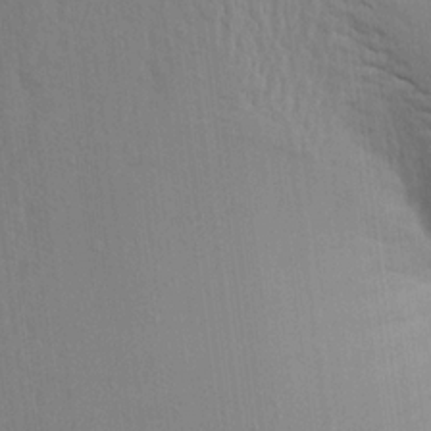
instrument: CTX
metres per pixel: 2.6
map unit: Aa
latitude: 16.9325
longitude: -148.8569
